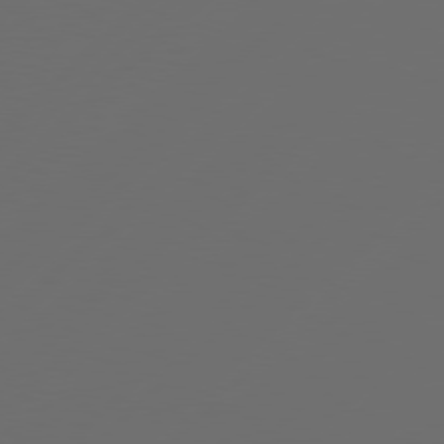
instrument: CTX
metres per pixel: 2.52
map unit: Hpe
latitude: 78.3845
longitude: 172.6707
